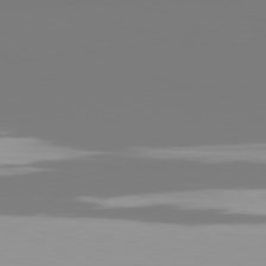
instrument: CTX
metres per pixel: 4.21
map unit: Hpe
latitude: 78.3090
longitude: -138.0444
